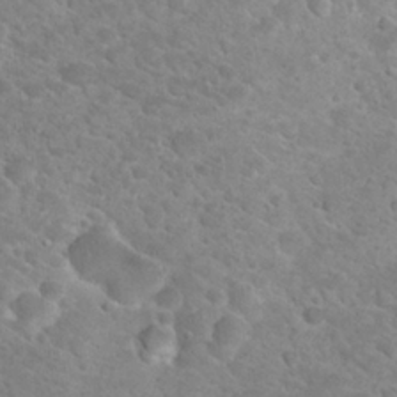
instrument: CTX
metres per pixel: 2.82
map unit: Hto
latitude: 24.2711
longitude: -49.2348
